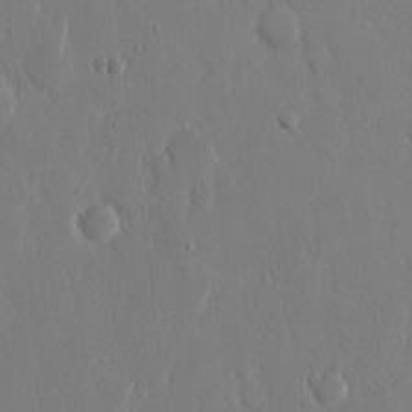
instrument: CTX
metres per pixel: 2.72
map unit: eHh
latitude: 14.1200
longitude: -71.4804
